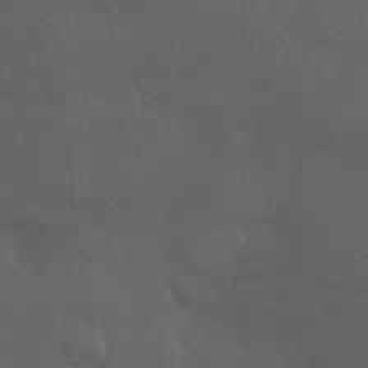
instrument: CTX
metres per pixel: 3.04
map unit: eHh
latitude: -3.8611
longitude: 19.4265
